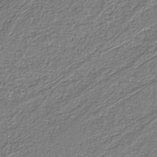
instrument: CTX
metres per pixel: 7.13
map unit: HNb
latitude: -39.1809
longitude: 51.1998
